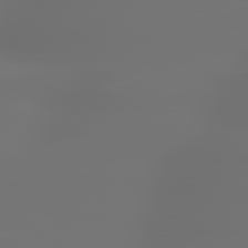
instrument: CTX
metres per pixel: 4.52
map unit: lApd
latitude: 79.6127
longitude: -138.0255
